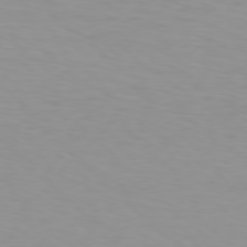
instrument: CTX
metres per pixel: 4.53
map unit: Hpe
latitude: 78.0822
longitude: -136.8002
